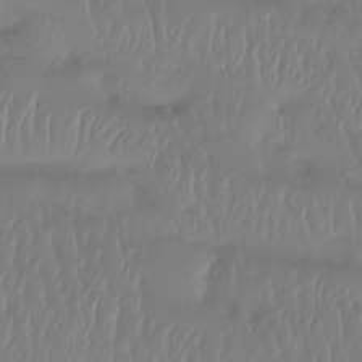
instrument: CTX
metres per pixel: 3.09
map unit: Htu
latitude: -14.9164
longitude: -46.5924
